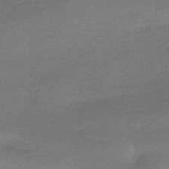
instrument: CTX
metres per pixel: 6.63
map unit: HNhu
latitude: -44.1984
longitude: 93.6344
